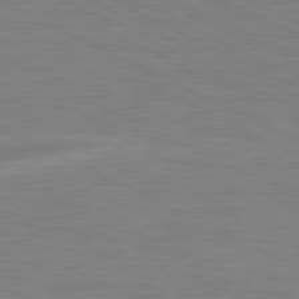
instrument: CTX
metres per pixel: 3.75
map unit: lApd
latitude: 80.9892
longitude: -169.8961
